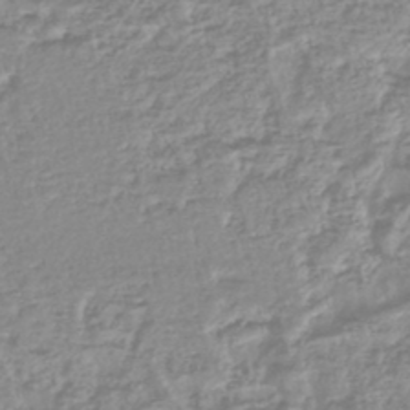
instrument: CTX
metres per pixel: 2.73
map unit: lHb
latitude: -44.8030
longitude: 78.4062
